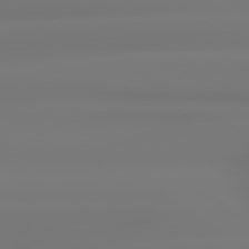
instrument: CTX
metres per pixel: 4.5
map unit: lApd
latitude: 79.3104
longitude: -136.6491
